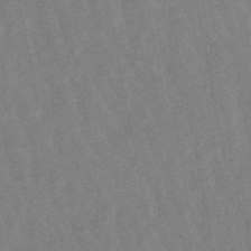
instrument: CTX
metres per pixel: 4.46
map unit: lHb
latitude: -48.8030
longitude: 77.9178
